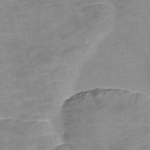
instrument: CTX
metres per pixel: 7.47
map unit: Nve
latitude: -59.1242
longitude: 65.2376
